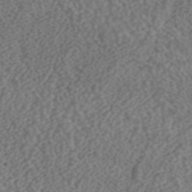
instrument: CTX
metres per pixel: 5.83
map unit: ANa
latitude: 43.6694
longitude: 28.4440
